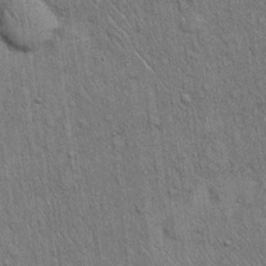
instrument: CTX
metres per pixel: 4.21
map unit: eHh
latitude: 15.8584
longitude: -62.5357
